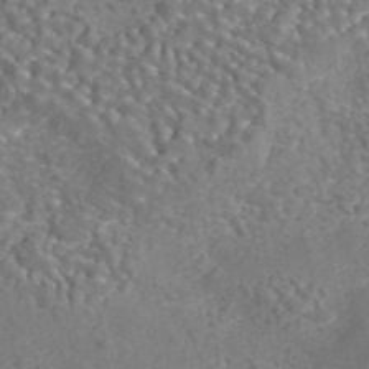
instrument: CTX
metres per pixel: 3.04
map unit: eAb
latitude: 42.8380
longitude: 104.9919
